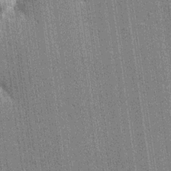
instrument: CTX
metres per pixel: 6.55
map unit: lHvf
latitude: 19.1025
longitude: 142.5762
